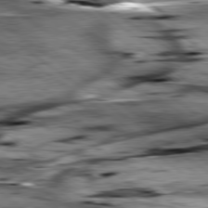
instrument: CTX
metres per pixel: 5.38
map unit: lApd
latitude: 79.5749
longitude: -48.6868
